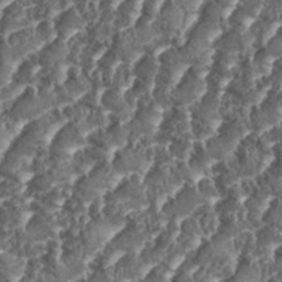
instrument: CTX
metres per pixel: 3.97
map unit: eHh
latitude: 35.2914
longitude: -137.3671
